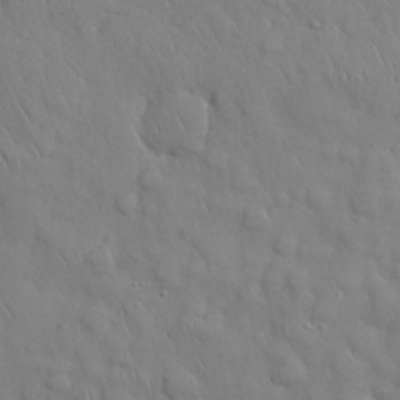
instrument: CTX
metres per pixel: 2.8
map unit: Nhu
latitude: 28.1578
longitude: -68.7435
